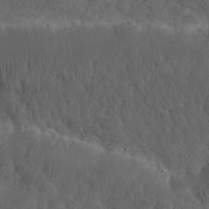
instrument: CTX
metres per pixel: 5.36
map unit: eHh
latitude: 30.4034
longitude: -68.5735
